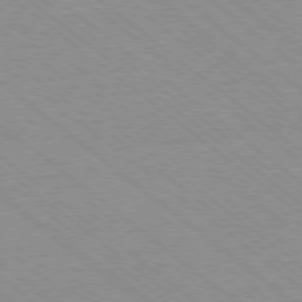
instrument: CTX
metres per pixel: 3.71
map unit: Ap
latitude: -78.6140
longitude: -83.7260
